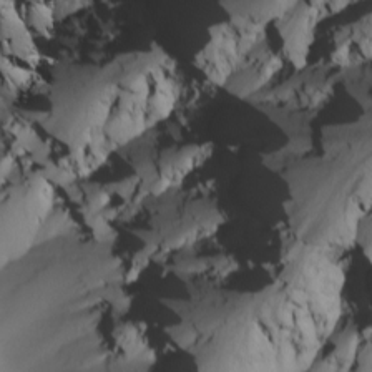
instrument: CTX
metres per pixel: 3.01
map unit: Nhu
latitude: -5.1620
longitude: -95.1026
